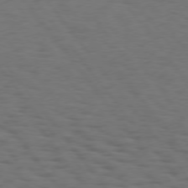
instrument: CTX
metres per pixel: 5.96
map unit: Hpe
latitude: 74.9136
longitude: -133.5938
